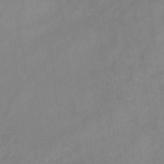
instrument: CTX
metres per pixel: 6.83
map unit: lHb
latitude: -45.4265
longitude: 66.5007
